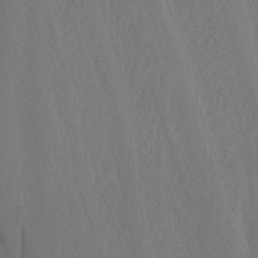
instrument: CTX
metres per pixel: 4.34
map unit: Nhu
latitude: -7.1809
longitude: -89.4994
